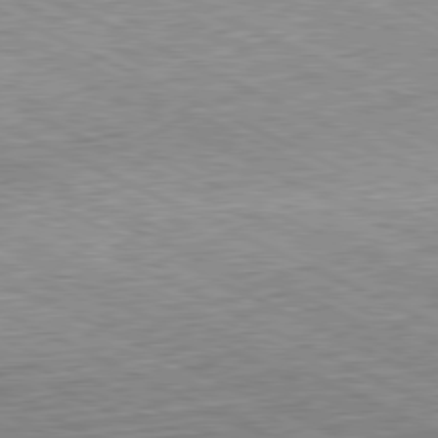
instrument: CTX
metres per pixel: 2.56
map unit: Hpe
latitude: -81.2376
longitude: 10.7085
